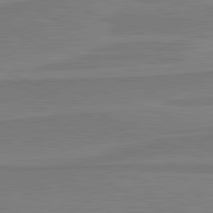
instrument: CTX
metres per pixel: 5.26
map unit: lApd
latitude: 81.4804
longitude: 169.9745
